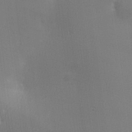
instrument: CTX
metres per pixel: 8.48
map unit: lHvf
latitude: 23.9906
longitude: 140.9353
